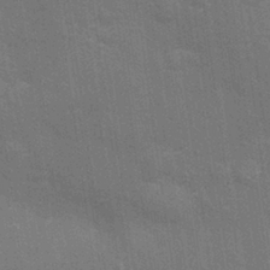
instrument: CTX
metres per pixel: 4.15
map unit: Nhu
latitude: 27.6316
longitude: -64.3278
